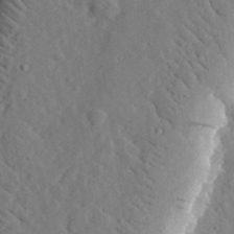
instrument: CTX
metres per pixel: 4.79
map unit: lHvf
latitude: 33.4804
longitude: -82.8191
